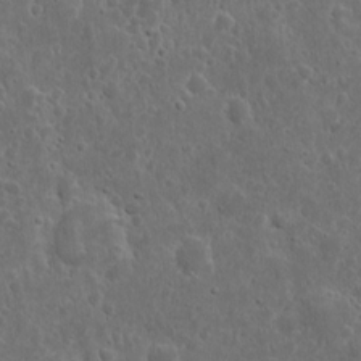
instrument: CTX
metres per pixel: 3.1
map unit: eHh
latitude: 10.8002
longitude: -73.1215
